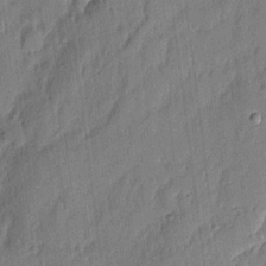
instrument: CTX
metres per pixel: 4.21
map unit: eHh
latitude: 4.6301
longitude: -76.7435
